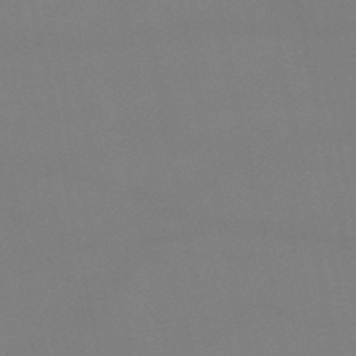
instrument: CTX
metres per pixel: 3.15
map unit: HNb
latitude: -51.9745
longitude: -42.3089
